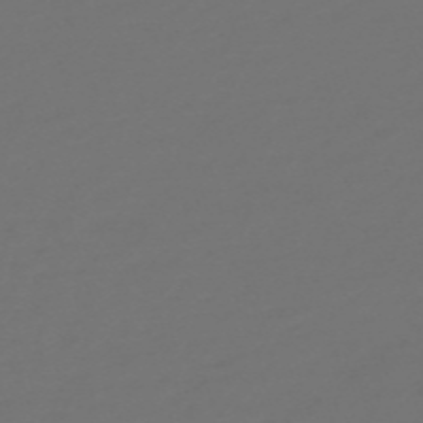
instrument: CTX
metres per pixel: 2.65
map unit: Nve
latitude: -58.6518
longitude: 56.4440
